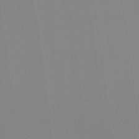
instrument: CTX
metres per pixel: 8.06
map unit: Hto
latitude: -8.1039
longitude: -49.0647
